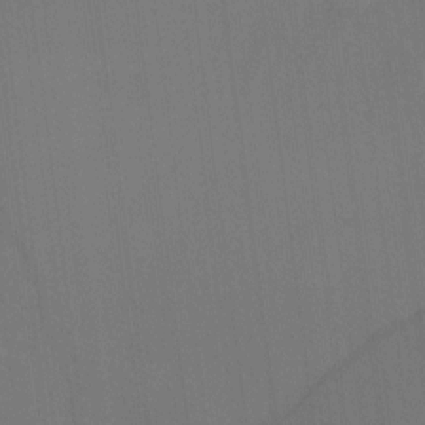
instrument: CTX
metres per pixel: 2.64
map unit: Ht
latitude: -9.0675
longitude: -38.8191
